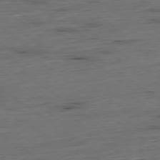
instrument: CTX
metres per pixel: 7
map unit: Hpe
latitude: -79.4832
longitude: 12.4251
